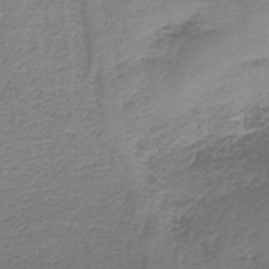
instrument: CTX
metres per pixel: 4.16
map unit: HNb
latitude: -35.9556
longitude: 56.5385
